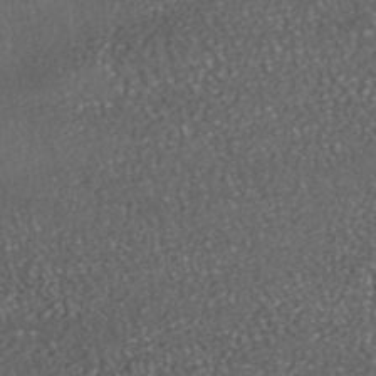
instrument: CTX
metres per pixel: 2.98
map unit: HNhu
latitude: -46.0661
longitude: 104.7841
